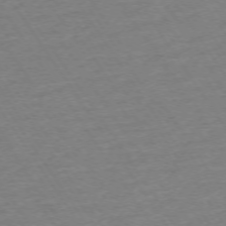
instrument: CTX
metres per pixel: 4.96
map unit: Ap
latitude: -73.7288
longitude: -84.1767
